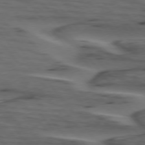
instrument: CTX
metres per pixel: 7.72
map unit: lApd
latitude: 75.5182
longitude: -71.2159
